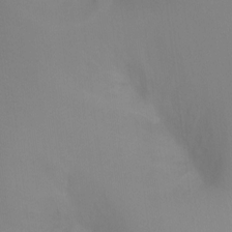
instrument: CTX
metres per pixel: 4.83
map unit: Ht
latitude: -4.8975
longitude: -27.7261
